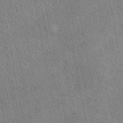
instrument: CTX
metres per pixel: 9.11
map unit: eAb
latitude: 43.1214
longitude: 113.4455
